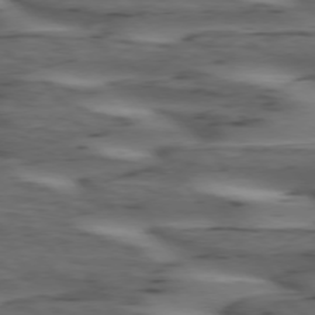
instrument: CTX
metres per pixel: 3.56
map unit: lApd
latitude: 74.8380
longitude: -70.7813
